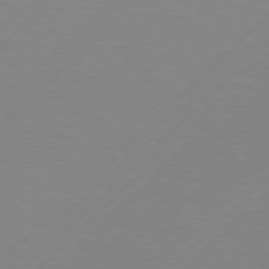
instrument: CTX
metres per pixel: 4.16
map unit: Hpe
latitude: 77.6316
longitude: -131.9717
